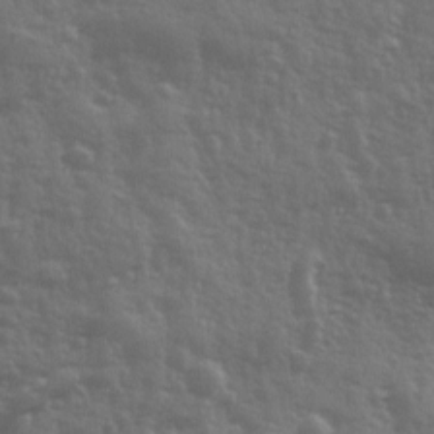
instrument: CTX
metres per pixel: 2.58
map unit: Ave
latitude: 12.3467
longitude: -103.4237
